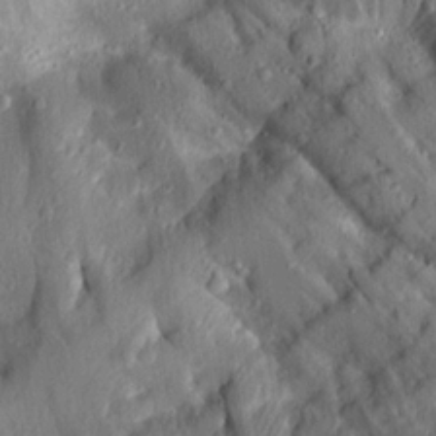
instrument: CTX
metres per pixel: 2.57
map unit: Aa
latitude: 15.0459
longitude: -145.2348
